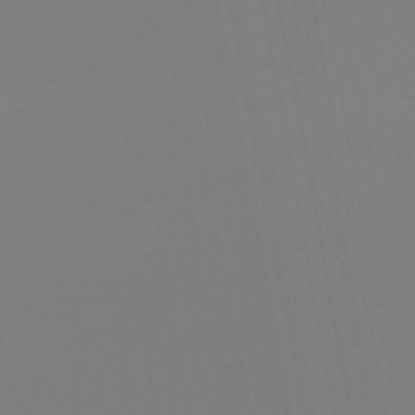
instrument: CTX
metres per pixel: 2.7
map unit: eHb
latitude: -50.2361
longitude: 74.9164
